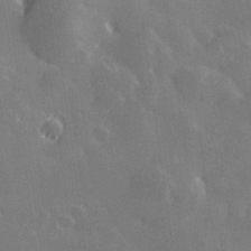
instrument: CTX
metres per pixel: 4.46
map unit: Hve
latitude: 28.4034
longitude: 145.8045
